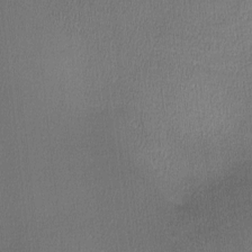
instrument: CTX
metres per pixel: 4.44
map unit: lHvf
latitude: -11.5588
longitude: -99.5749
